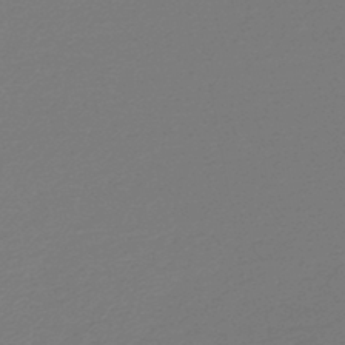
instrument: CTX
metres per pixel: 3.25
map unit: lHb
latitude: -44.6896
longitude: 74.8408
